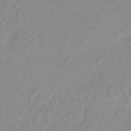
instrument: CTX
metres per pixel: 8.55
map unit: lHb
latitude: -41.6344
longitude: 70.0472
